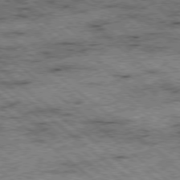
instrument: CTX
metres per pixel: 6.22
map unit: Ap
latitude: -78.9919
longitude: -51.9528
